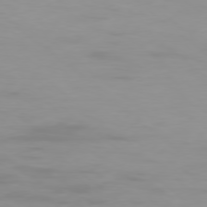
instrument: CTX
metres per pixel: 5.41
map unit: Ap
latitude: -78.7274
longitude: -96.4601
